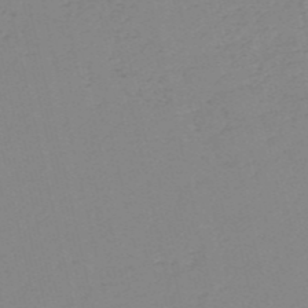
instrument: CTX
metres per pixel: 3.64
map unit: HNb
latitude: -54.1606
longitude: -38.9514
